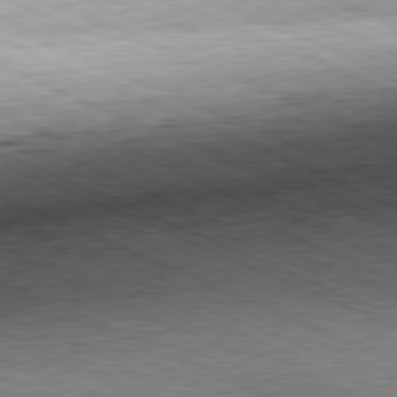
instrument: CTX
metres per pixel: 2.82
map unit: Hpe
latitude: -81.5966
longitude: 11.6722
